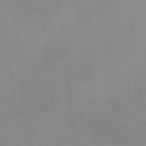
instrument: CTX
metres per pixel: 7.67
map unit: HNhu
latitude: 5.3482
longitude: 9.6911
